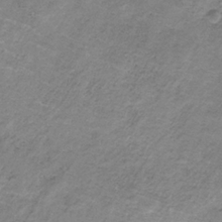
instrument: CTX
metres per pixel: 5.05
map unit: HNb
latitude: -32.3873
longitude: 60.6141
